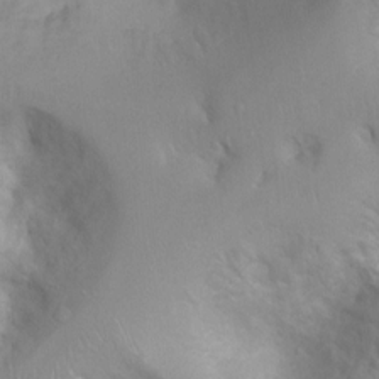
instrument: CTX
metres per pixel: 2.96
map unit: Ht
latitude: 3.3104
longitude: -26.2712
